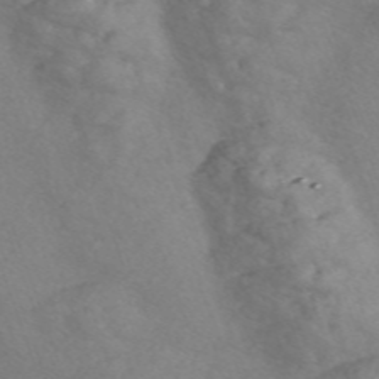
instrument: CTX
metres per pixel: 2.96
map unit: Nve
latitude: -57.0297
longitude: 58.3117
